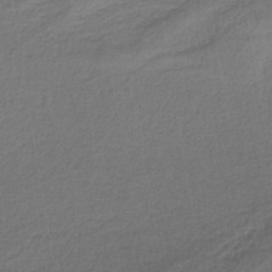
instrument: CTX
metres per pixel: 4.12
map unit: HNb
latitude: -35.2376
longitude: 59.4832
